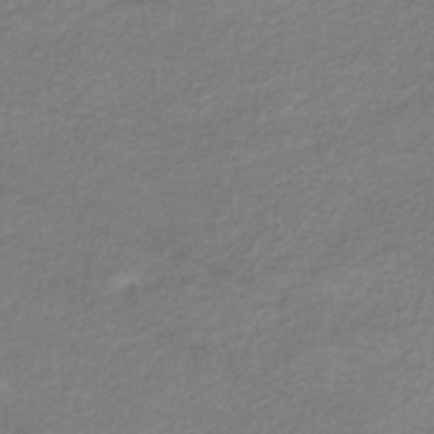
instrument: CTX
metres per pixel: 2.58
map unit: eHb
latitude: -36.8030
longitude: 75.9556
